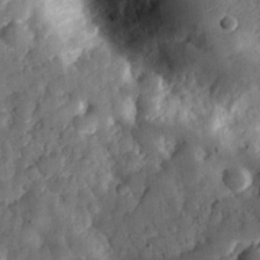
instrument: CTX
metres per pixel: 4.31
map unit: eHh
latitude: 31.0081
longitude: -69.5749
